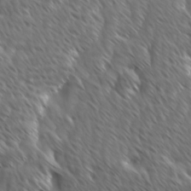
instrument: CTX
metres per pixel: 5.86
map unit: Ave
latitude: 8.9325
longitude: -106.0444
